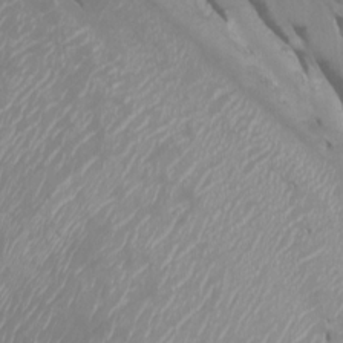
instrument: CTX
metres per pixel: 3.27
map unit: Htu
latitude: -5.5966
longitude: -75.1025
